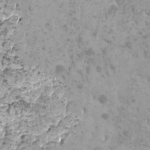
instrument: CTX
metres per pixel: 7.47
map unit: HNhu
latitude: 0.7246
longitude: 2.1416
